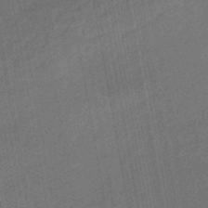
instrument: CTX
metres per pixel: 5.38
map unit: eHb
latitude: -45.4454
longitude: 88.6518
